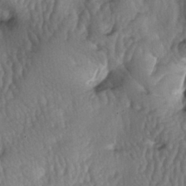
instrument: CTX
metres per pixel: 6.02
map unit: lAa
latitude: -5.9367
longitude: -126.6869
